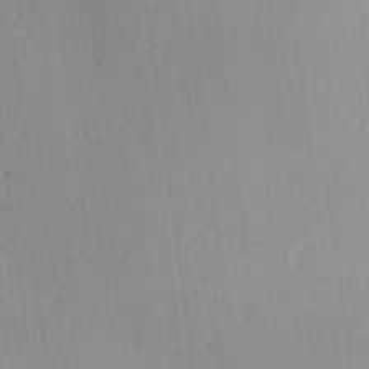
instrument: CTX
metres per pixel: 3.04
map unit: Hve
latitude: 19.0080
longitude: 149.2565
